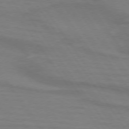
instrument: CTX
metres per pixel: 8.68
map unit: lApd
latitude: 73.8395
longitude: -62.2145
